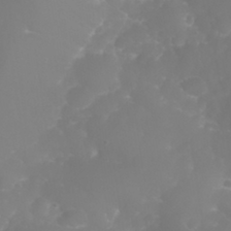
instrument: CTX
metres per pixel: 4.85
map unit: eHh
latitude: 30.6113
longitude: -65.1025
